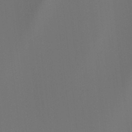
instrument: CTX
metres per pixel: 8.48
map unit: Htu
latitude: -7.5777
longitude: -49.1403
